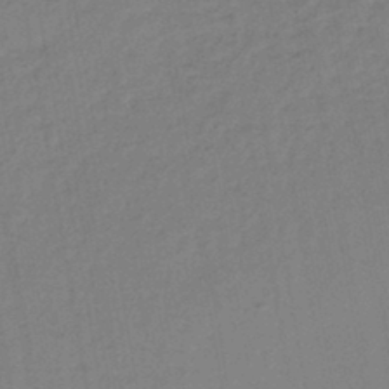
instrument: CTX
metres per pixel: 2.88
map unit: lHb
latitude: -42.6896
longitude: 68.1605
